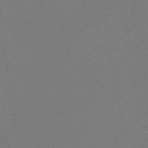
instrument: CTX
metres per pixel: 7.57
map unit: HNb
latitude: -46.1228
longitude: -39.8772
